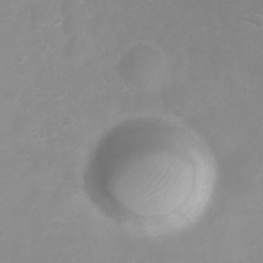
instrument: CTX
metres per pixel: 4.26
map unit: Nhu
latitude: 24.0444
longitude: -61.7260
